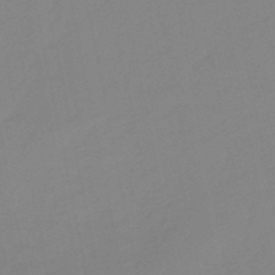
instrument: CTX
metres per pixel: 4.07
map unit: lHb
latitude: -49.4077
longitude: 80.7652
